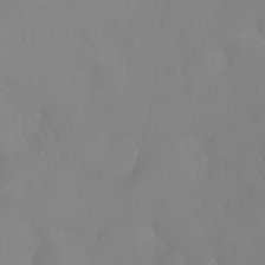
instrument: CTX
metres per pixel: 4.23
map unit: Htu
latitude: -15.7667
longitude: -47.6883
